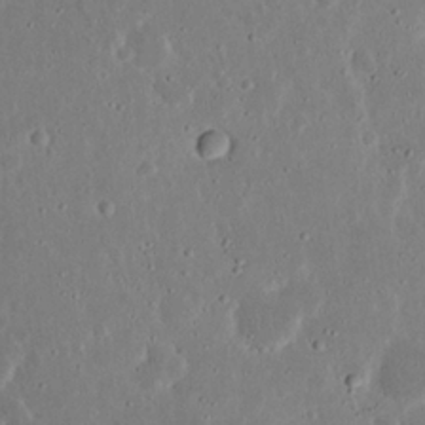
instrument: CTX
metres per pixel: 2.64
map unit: Nhu
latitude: 23.3671
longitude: -70.9891
